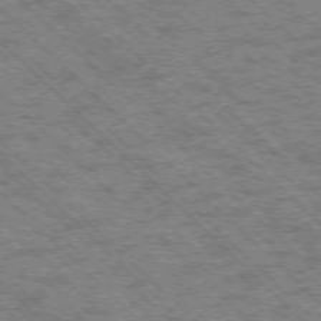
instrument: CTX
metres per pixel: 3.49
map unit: Ap
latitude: -76.1228
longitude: -80.2711
